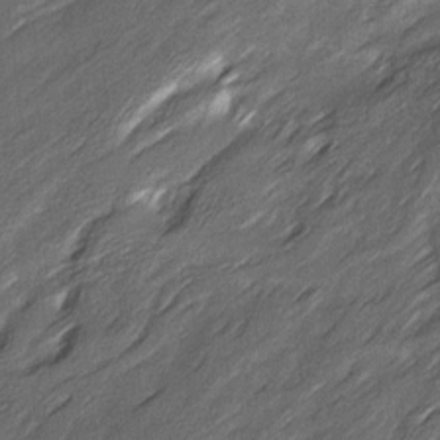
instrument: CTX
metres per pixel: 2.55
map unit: Ave
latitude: 16.5357
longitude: -136.4034
